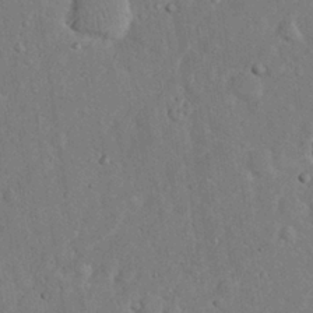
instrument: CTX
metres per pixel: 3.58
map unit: eHh
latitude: 24.2900
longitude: -71.7449
